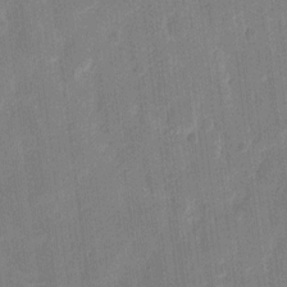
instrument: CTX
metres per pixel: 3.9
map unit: eHh
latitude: 11.0648
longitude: -66.6868
